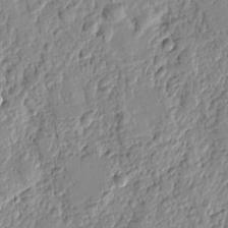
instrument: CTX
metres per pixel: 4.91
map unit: Htu
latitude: -0.9542
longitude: -176.4979
